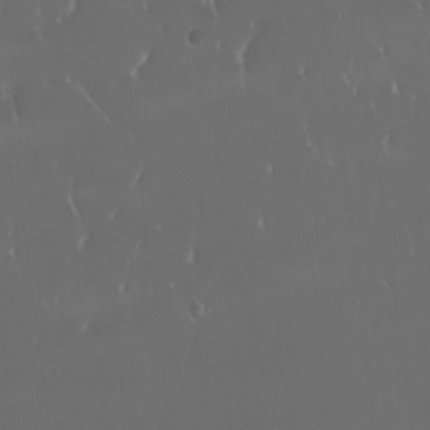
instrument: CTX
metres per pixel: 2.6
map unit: eHh
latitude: -2.9163
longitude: 20.2928
